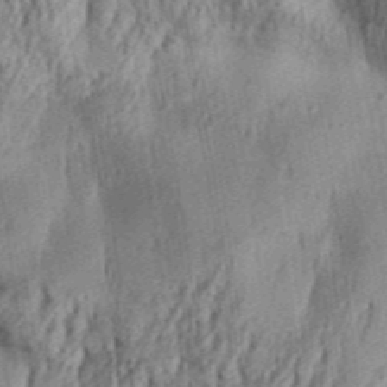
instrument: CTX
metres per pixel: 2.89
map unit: Aa
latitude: 30.7058
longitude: -137.2348
